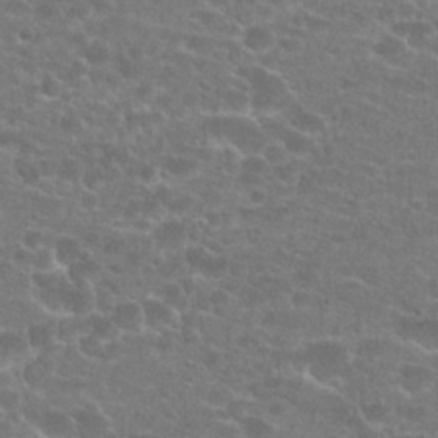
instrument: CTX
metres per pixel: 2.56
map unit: Hto
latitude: 22.4601
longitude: -43.5182
